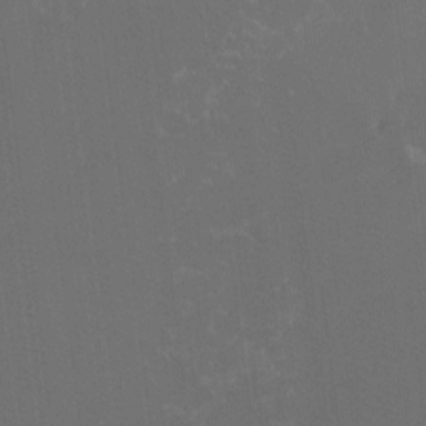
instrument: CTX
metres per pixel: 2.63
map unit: Ht
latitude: -8.6518
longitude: -38.7246
